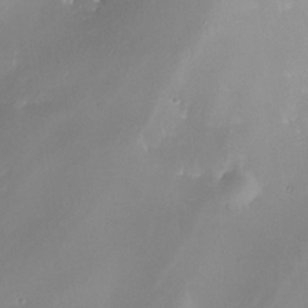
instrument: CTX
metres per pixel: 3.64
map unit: Nhe
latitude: -31.8233
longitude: -116.2900
